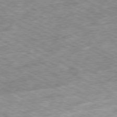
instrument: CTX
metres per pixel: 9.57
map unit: Ap
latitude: -79.9178
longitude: -67.5938
